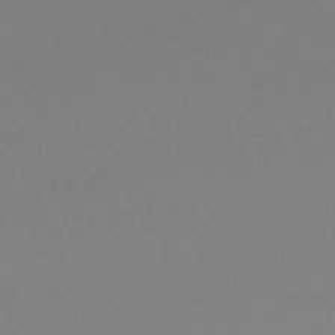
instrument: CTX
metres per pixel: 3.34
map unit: lHb
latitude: -45.6344
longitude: 70.3684
